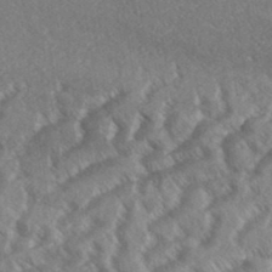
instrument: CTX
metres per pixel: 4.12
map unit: eHh
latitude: 36.9703
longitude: -138.7813
